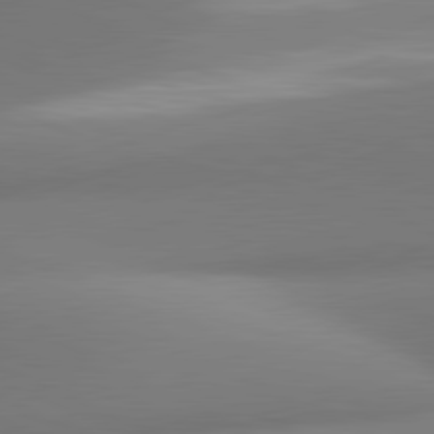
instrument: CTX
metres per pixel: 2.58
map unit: lApd
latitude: 81.3671
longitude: 142.5951
